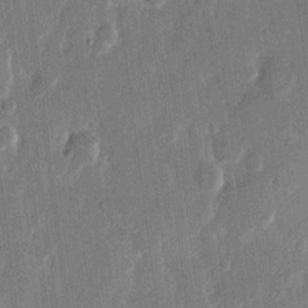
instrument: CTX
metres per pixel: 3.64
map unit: eHh
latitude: 12.2523
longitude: -71.0647
